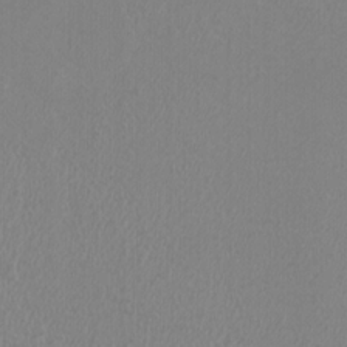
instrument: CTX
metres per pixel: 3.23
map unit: HNhu
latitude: 3.4993
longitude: -2.2900
